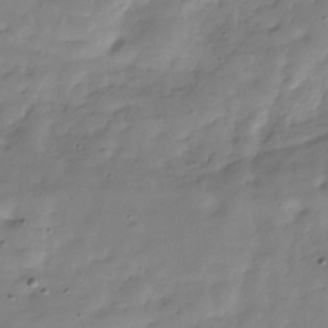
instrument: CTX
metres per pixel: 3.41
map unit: Hve
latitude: -30.0661
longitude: 91.6722
